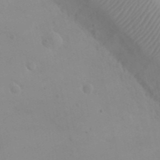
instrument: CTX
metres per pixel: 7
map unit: eHh
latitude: 25.2348
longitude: -66.4601
